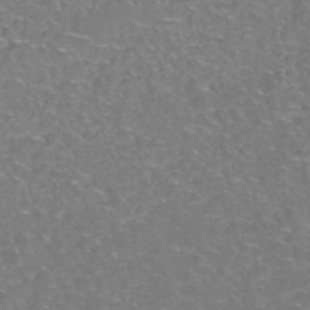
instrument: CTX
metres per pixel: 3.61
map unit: Nhe
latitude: -45.7289
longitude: 152.8219
